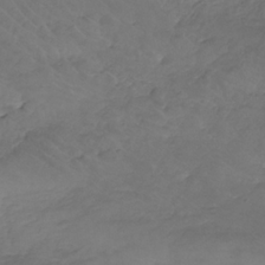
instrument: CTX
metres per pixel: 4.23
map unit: lHb
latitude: -32.2551
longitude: 63.9745
